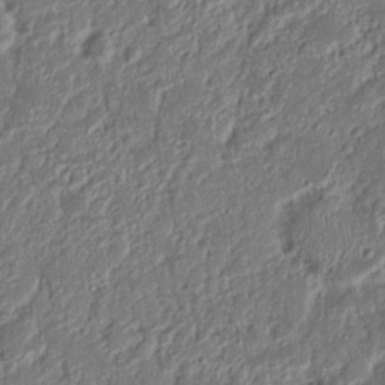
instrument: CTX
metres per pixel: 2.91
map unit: Nhu
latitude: 18.4601
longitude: -72.9892
